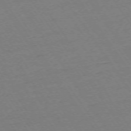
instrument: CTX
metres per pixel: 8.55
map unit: Ap
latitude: -73.7855
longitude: -83.0836
